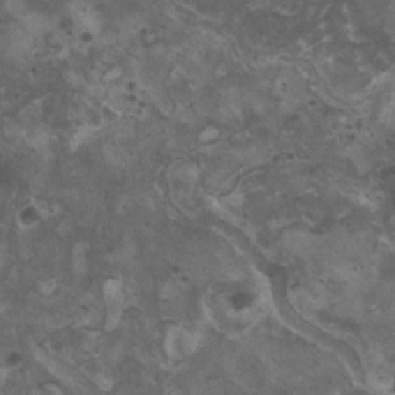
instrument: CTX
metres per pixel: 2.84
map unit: HNhu
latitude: 2.9324
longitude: 3.7477
